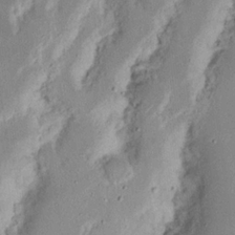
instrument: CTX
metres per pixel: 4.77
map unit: Nhu
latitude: 17.2915
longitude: -74.2712
